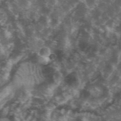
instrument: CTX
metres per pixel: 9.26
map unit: eHh
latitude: 35.3670
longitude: -59.9150
